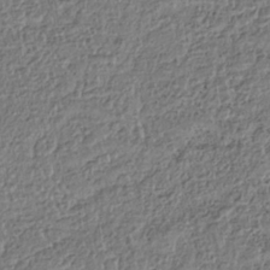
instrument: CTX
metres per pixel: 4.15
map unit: HNhu
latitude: -39.3510
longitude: 107.5210
